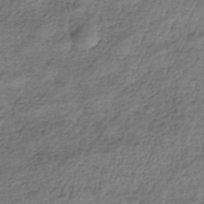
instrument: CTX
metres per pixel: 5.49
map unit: eHh
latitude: -42.3306
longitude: 117.7477
